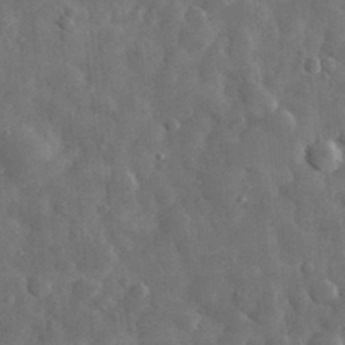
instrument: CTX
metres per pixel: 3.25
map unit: eHh
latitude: 32.9892
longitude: -69.5371
